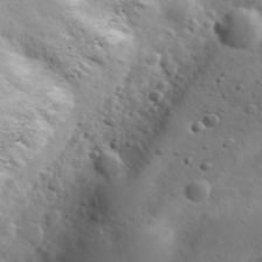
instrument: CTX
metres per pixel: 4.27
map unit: eHh
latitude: 30.3468
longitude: -69.2537
